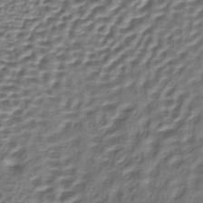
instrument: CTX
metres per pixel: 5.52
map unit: lHb
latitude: -36.6896
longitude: 59.2942
